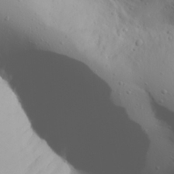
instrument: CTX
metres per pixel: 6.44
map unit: Aa
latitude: 28.6112
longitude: -133.0836
